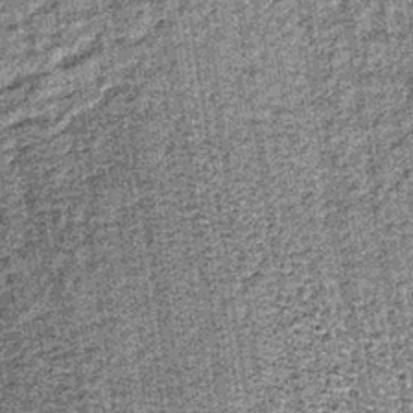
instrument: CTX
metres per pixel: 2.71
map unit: lHb
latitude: -36.7463
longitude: 64.5763
